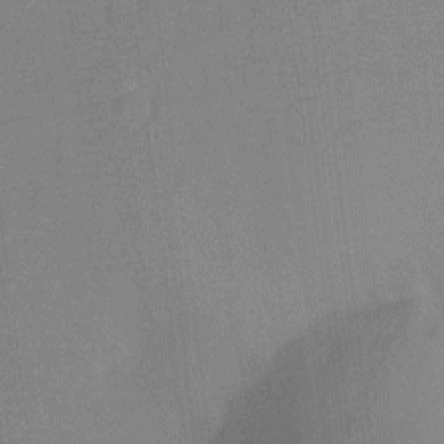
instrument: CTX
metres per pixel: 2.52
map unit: Ht
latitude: -12.5763
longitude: -24.0444
